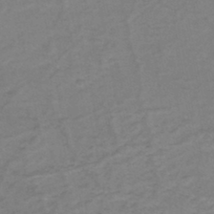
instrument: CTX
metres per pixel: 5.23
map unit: eHh
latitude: -44.8030
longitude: -30.1389
